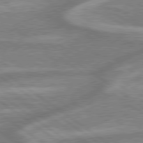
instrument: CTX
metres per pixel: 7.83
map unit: lApd
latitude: 79.5371
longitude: -170.9891
